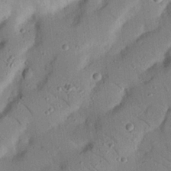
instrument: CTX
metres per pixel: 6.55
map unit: Nhu
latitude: 23.4804
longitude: -73.6883
